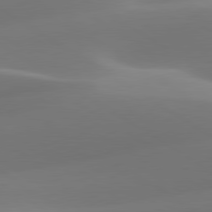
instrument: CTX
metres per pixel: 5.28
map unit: lApd
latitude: 79.9717
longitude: -92.7246
